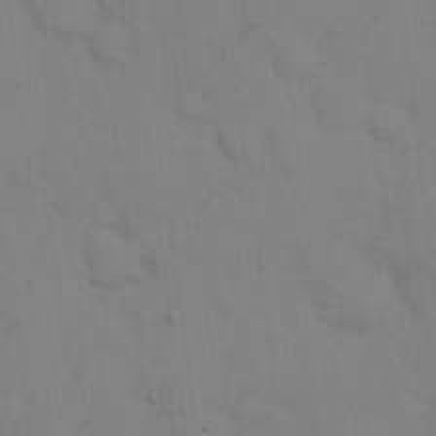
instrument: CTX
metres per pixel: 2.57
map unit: eHh
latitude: 16.6491
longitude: -62.7058
